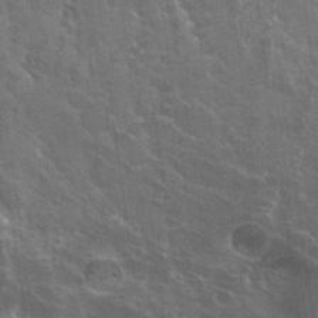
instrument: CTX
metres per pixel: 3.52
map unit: Hto
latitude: 30.2901
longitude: -43.6316
